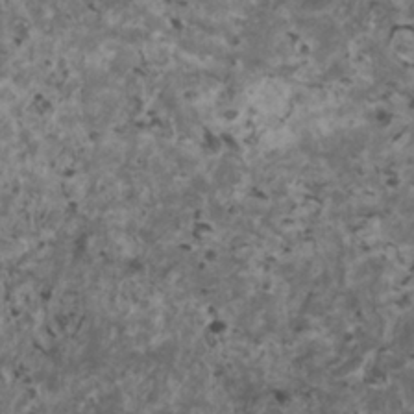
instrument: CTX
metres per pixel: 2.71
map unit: HNhu
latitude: 1.6693
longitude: 3.8989
